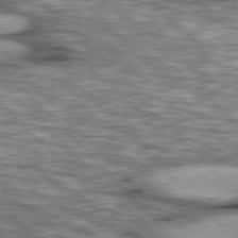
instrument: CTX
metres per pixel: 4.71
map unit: lApd
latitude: 76.9136
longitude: -50.2522
